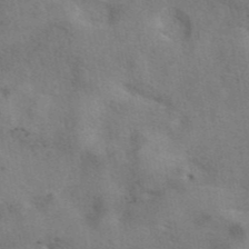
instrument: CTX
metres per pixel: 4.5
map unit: eAb
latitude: 41.7260
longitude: 108.0661
